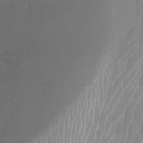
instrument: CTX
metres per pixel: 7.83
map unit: Nhu
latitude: -12.0094
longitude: -68.2145
